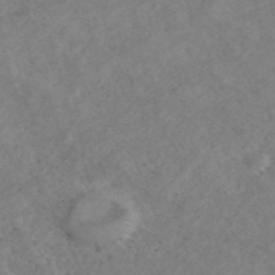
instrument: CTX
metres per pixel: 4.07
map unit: ANa
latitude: 42.5168
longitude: 27.0297
